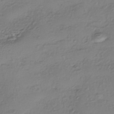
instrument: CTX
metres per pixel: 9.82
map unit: eHh
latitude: -42.7274
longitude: 122.2551
